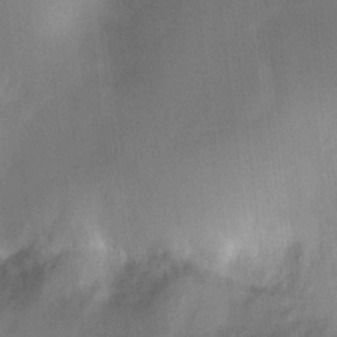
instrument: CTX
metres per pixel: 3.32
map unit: HNhu
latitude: 6.4601
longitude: 7.0297
